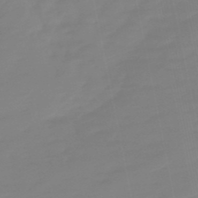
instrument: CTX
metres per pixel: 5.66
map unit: lHb
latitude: -49.6911
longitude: 80.0094
